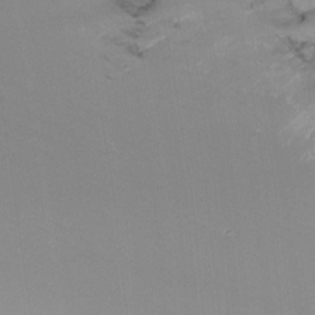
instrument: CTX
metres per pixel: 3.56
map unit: Nhu
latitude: -15.7289
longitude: -53.1214
